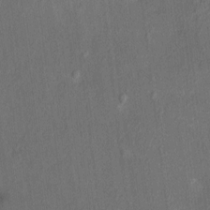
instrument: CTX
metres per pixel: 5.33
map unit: HNhu
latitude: 6.8191
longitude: 3.8233
